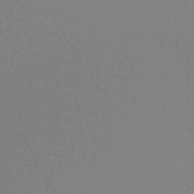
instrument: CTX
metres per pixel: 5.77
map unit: lHb
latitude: -48.0094
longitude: 63.8800
